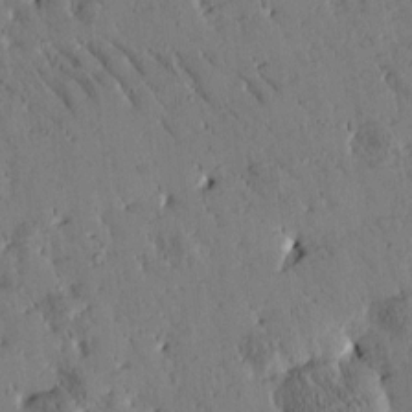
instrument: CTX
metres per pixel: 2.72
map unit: Htu
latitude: -1.8045
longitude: 175.2187
